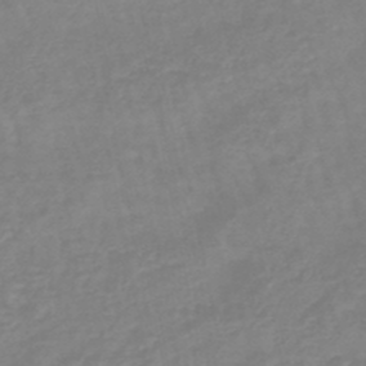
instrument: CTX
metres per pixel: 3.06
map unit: eHb
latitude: -45.5777
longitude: 81.4833
